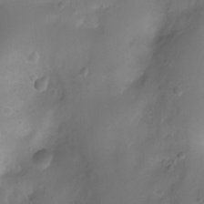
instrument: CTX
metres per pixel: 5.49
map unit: Ht
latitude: 4.2522
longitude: -20.4034
